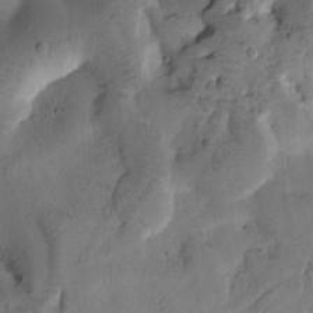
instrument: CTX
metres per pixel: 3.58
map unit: Htu
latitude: -0.8975
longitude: 170.5952
